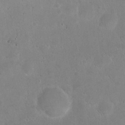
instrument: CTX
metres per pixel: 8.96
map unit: eHh
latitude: 22.5357
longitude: -58.4034
